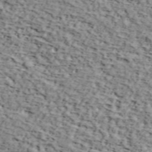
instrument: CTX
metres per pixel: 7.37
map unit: lHvf
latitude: 37.6127
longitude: -86.8569
